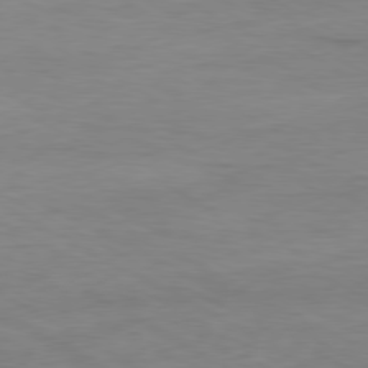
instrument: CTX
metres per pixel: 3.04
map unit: Ap
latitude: -80.2362
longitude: -83.5938
